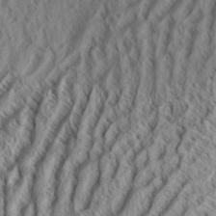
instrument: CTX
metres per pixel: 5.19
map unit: Aa
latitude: 33.7828
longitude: -137.5938
